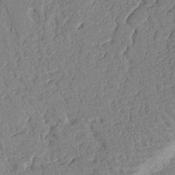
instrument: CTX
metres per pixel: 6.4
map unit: Ht
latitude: 10.3656
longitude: -78.3279
